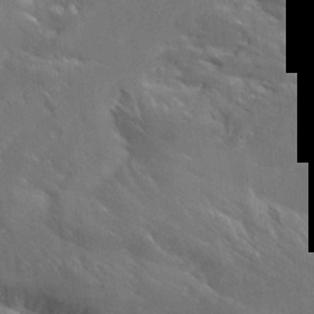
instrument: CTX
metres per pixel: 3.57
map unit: Aa
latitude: 10.8758
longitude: -142.2523
